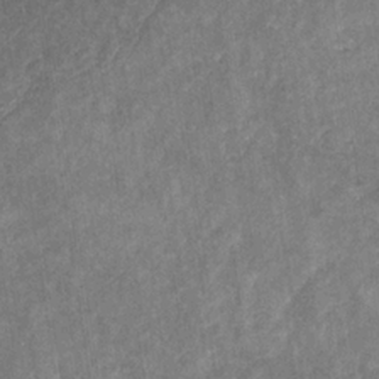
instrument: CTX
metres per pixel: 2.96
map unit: eHb
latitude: -31.4076
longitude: 72.2550
